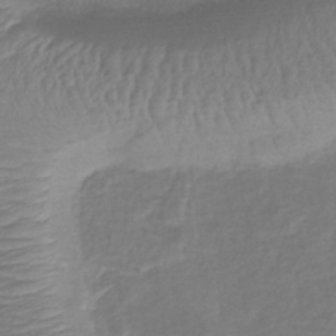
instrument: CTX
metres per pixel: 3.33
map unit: lHb
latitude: -41.6722
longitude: 78.8786
